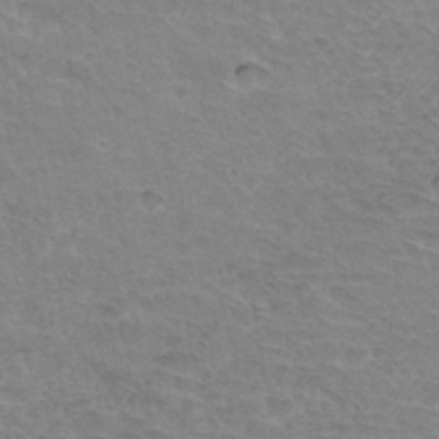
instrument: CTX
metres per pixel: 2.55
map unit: Hto
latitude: 34.2711
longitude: -45.7827
